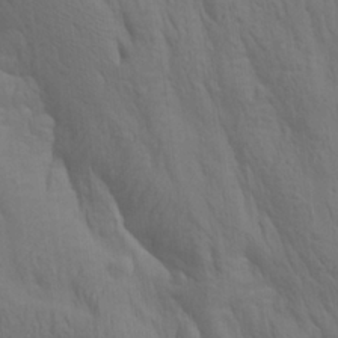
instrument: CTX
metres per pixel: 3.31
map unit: lAa
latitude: 21.9150
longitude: -138.3089
